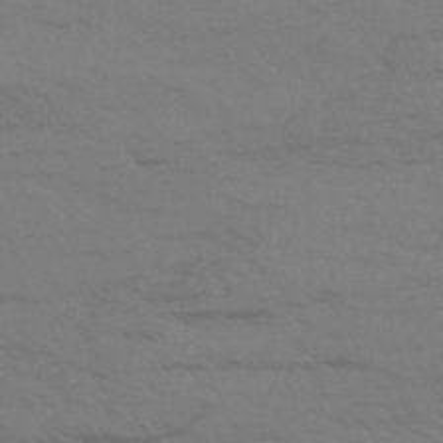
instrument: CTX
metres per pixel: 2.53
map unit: HNhu
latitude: -43.9178
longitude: 89.2754
